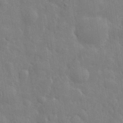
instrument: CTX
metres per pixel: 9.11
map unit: eHh
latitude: 35.5371
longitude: -61.3859
